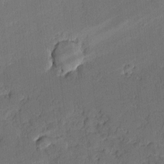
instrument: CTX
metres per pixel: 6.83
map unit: lAvf
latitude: -1.5777
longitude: -105.3860
